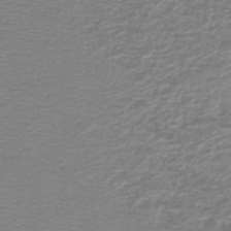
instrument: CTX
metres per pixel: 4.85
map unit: HNb
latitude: -45.4832
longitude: 55.2376
